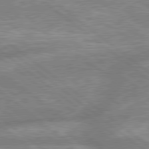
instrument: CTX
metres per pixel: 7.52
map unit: lApd
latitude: 78.9892
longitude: -158.3278
